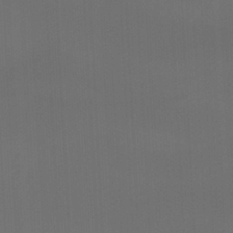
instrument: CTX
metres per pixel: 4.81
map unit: Ht
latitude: -4.7652
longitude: -62.8758
